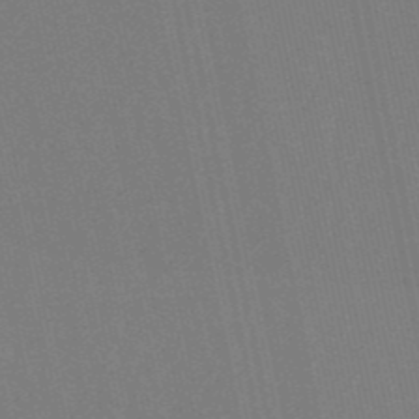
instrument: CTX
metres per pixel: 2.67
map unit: eHb
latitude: -51.0297
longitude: 70.8219
